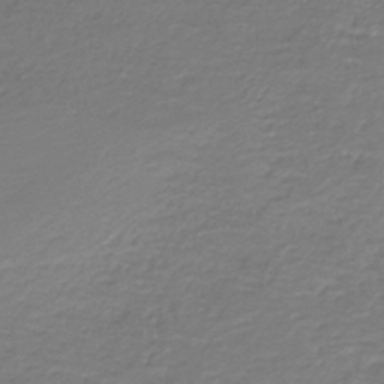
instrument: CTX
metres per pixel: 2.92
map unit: HNb
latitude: -42.5762
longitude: 49.8801
